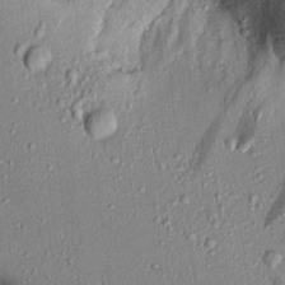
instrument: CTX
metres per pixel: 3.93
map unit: Aa
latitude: 16.4790
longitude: -148.4223
